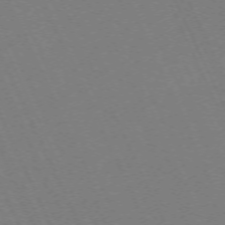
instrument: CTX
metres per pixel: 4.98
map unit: Hpe
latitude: -71.5021
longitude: 12.4629
